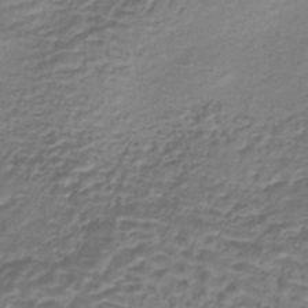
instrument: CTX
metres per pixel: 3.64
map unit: lHb
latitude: -37.1242
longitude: 61.0675
